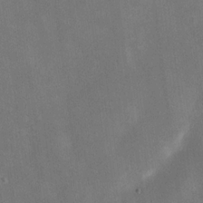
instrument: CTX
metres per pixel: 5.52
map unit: eHh
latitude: 20.6113
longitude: -70.5168
